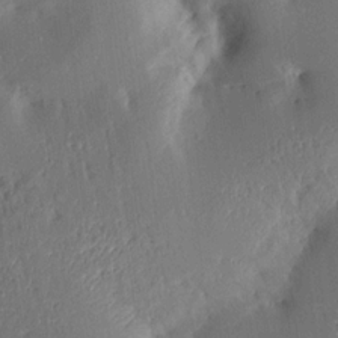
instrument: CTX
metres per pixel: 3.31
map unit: Aa
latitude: 15.4805
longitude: -148.3278
